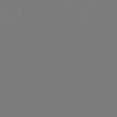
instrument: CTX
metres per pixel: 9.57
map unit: Hpe
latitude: 76.5923
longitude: -166.8380
